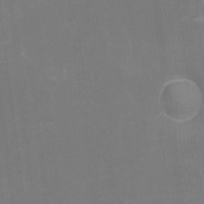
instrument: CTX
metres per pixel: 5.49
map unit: eHh
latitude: -1.4644
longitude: -79.9339
